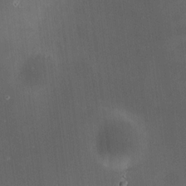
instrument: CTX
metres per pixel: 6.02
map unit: HNhu
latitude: 9.0836
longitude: 13.6533
